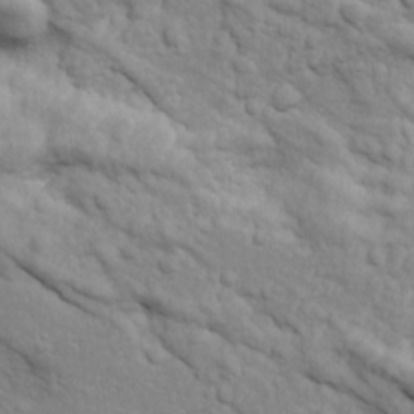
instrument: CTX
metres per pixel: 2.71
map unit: Ave
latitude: 18.4979
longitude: -133.1025
